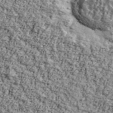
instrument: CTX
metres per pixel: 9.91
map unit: Ave
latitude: 43.0647
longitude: -110.6869
